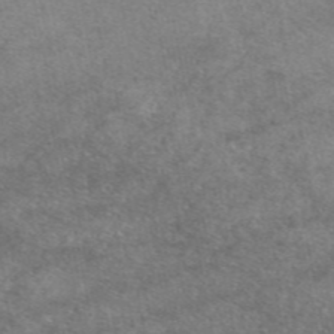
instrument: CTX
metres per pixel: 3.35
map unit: eAb
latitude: 47.5371
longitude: 123.0676
